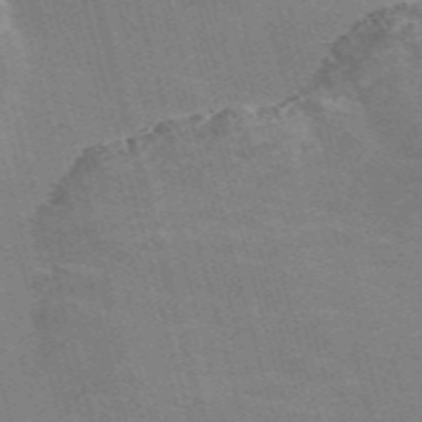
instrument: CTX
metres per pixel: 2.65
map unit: Nve
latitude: -58.7841
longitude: 62.8030
